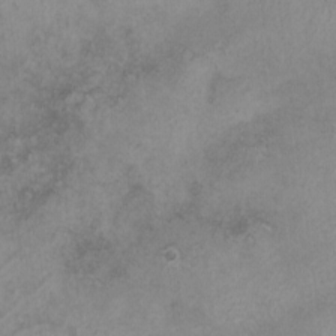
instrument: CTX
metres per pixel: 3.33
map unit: lHvf
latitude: -13.1998
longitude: -101.5560
